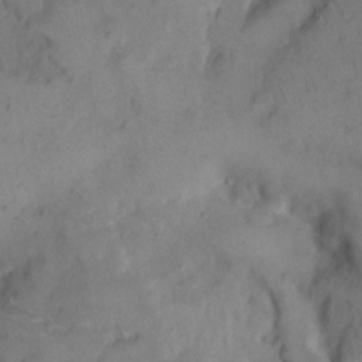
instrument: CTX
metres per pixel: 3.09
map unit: Hto
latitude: 8.6113
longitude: -61.8394
